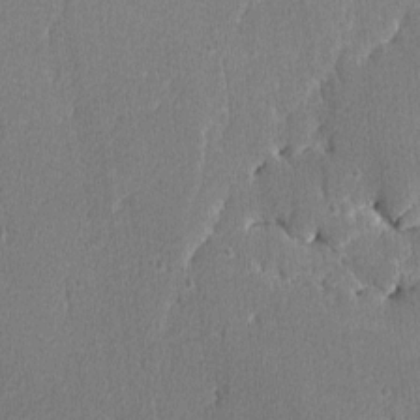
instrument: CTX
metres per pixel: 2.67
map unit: lAvf
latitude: -8.2361
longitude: -113.5371
